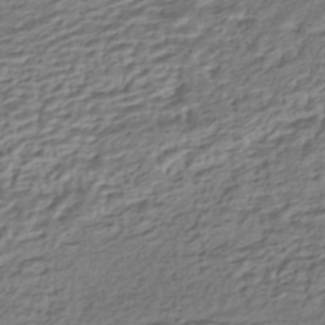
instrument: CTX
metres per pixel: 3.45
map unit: HNhu
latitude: -43.4265
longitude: 104.5573
